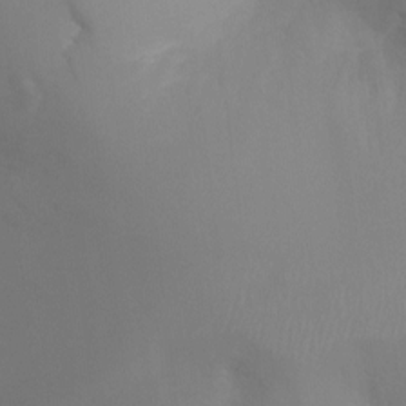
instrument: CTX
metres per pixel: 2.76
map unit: Ht
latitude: -4.7463
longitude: -25.2348
